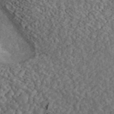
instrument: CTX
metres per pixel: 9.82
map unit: ANa
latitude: 44.9136
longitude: 46.7463
